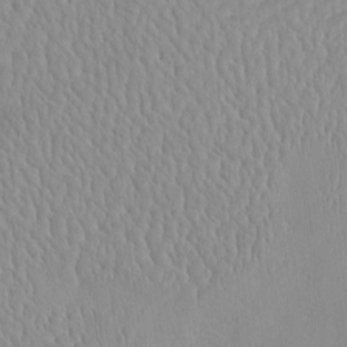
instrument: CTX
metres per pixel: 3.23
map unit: eHh
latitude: -4.4629
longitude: 15.1243
